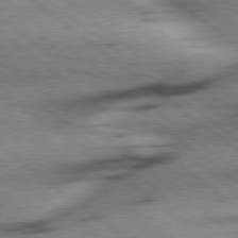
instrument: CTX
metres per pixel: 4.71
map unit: Hpe
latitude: 78.5168
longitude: -154.5168
